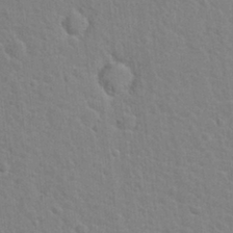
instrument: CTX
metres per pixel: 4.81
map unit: Hto
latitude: 21.8773
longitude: -47.5938
